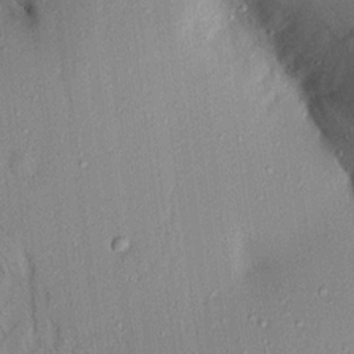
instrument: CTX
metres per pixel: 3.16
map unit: Aa
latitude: 16.5546
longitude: -148.5546
